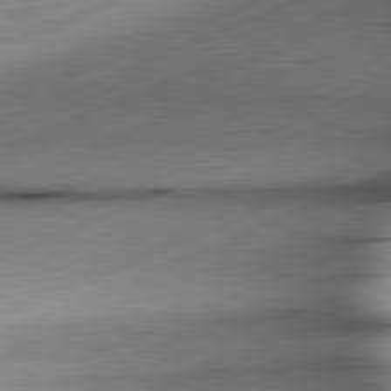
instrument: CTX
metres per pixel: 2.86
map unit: lApd
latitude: 81.7450
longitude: -166.6490
